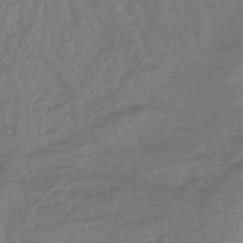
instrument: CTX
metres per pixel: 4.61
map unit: lHb
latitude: -43.5966
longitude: 80.8597
